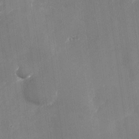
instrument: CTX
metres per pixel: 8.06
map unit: Nhu
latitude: -29.0864
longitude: -74.6113
